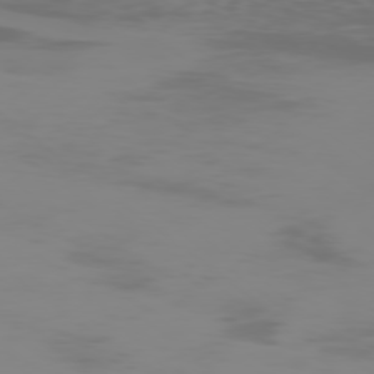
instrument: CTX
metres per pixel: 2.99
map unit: Ap
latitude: -78.5951
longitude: -95.5749
